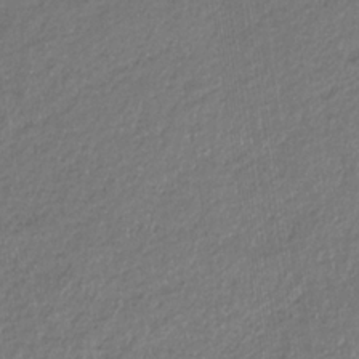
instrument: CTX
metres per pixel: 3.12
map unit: eHb
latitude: -31.1998
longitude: 67.1620
